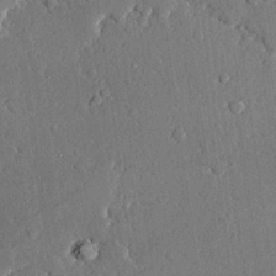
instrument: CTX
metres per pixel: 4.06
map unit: lAvf
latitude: 24.8757
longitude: -111.1214
